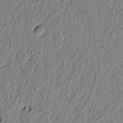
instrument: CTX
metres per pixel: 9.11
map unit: lAvf
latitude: 5.1403
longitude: 164.6141
